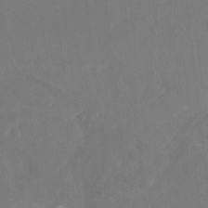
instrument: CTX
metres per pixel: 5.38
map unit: Nhu
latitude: -15.4077
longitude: -57.4237
